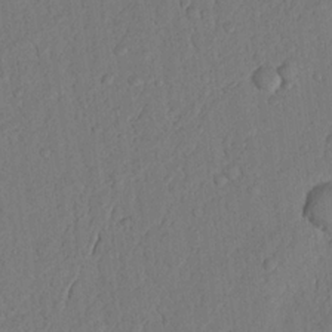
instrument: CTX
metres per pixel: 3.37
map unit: Nhu
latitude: 19.4804
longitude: -76.7435
